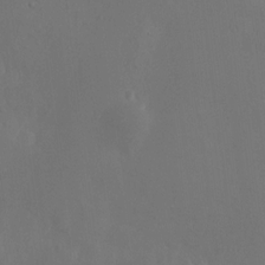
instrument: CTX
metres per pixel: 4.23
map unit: HNhu
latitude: 8.0255
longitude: -0.6301
